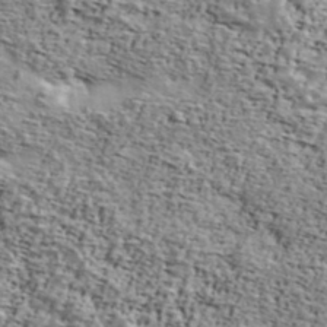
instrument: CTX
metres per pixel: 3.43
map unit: Ave
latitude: 42.2712
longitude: -110.3090
